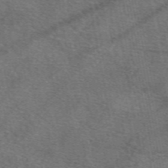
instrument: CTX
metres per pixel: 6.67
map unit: eAb
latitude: 50.5167
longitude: 110.7085
